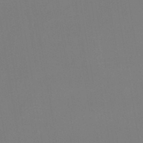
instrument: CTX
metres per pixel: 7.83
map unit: lHb
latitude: -48.1228
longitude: 67.6155
